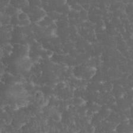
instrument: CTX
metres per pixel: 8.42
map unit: eHh
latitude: 33.7072
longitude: -63.9717
